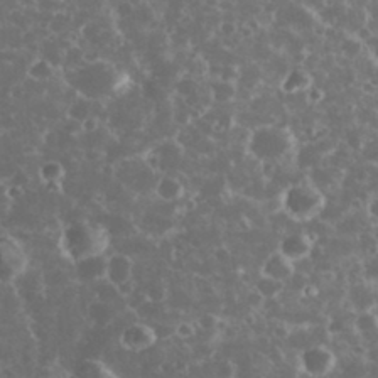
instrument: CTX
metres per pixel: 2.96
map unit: eHh
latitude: 34.2333
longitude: -61.7260
